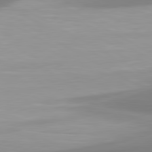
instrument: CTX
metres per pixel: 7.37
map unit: lApd
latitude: 80.7246
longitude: 174.5006
